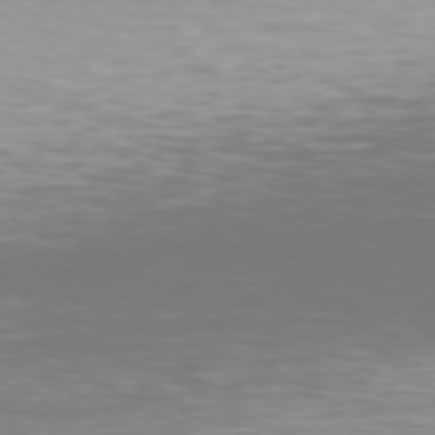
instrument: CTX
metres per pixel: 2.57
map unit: Hpe
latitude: 78.4034
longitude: -170.4601
